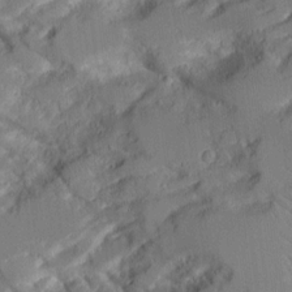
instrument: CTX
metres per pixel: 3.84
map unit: Aa
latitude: 11.5371
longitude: -125.7638
